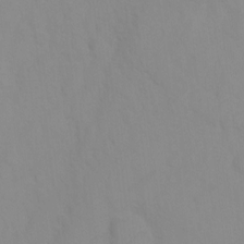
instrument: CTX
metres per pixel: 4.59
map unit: Ht
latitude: 3.9150
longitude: -28.8569
